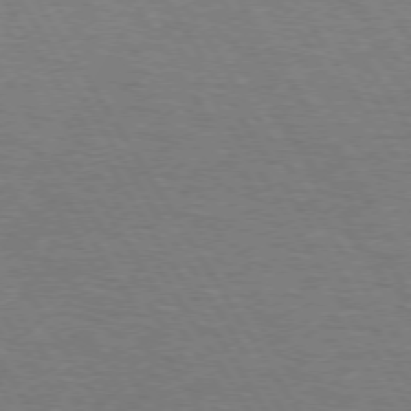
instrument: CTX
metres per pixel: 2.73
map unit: Hpe
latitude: 73.0081
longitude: -123.6127
